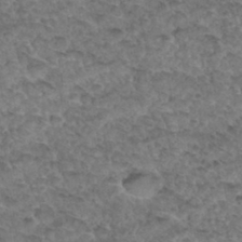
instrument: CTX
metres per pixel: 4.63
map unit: Hto
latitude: 33.6694
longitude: -48.0255
